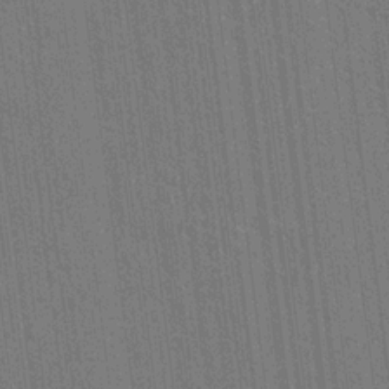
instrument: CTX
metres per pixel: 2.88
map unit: lAvf
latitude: 7.4048
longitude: 165.7667
